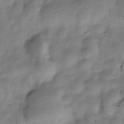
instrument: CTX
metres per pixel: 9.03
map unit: Nve
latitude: -23.8612
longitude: 106.7463
